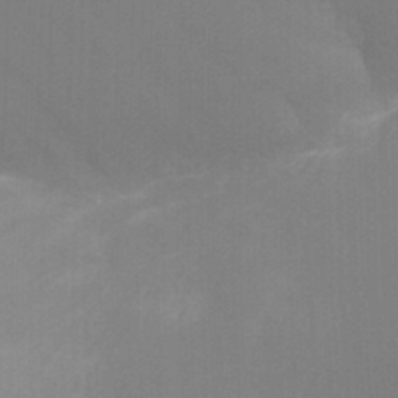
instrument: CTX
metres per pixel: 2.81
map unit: Ht
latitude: -6.0472
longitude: -26.4412
